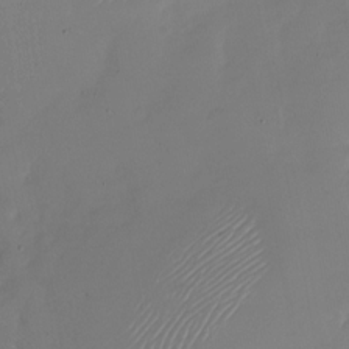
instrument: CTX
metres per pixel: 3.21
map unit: Nhu
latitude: -27.5588
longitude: -61.5371
